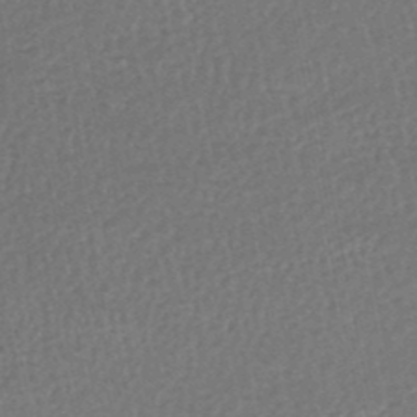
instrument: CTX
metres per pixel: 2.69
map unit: HNhu
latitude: -49.1809
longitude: 101.5777
